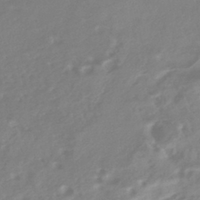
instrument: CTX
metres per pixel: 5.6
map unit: HNhu
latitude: -42.1416
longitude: 92.0472
